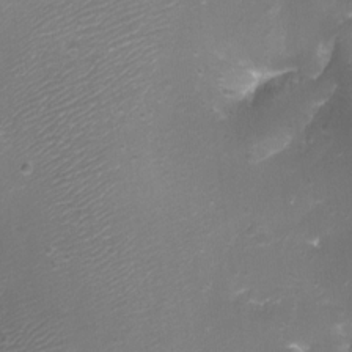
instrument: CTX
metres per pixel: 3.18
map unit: Aa
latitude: -8.4062
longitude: -71.5560
